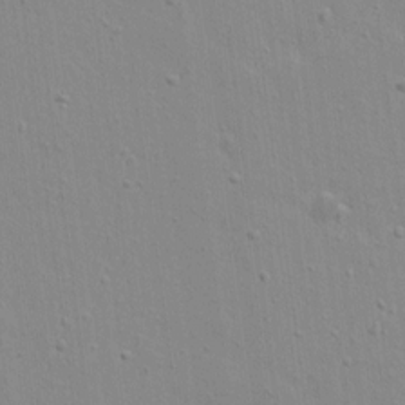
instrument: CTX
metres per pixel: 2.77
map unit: lAvf
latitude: 16.2334
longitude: -128.2333
